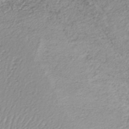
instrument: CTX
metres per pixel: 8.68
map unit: lHb
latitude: -43.2753
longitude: 71.0487
